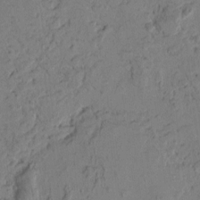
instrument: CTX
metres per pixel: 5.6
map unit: Htu
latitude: -1.0487
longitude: -176.9513
